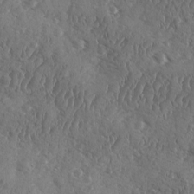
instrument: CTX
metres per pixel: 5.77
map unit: Ave
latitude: -9.7289
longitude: -118.9702
